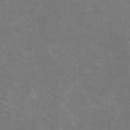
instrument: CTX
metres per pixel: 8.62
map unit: HNhu
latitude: 0.9513
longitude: -1.2348
